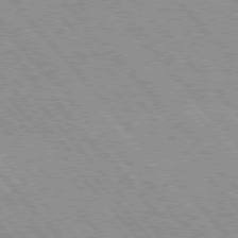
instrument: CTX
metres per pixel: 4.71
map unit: Hpe
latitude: 76.0255
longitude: -150.7057
